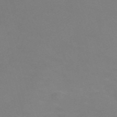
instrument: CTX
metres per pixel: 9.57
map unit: Nve
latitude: -59.4454
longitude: 60.0661
